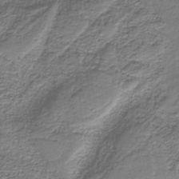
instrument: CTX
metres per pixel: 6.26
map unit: eAb
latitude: -38.0283
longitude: 53.1053
